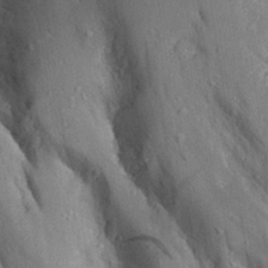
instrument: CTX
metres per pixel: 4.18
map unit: Aa
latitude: 29.6505
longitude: -131.5560
